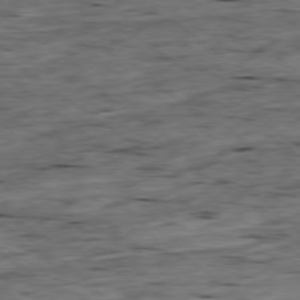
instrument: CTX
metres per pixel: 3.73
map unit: Ap
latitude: -79.2754
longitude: -90.0444
